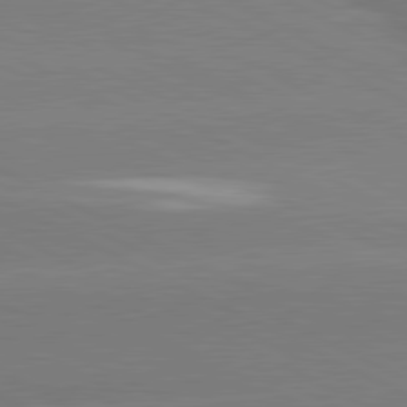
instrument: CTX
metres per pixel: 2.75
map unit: lApd
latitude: 81.0080
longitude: -154.2711
